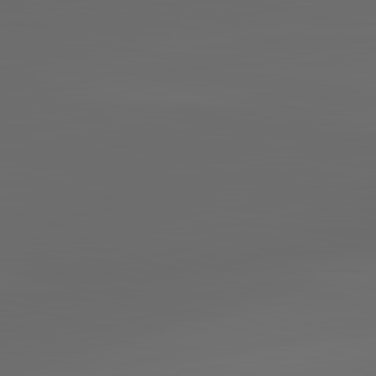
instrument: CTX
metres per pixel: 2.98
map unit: lApd
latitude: 83.3481
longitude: -134.5357
